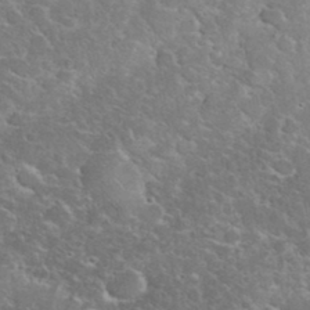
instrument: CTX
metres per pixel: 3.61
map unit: eHh
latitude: 35.7071
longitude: -65.2348
